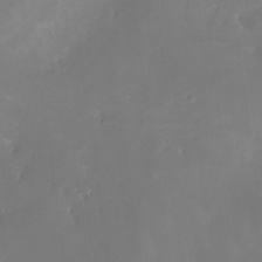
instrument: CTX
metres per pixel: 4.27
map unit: Nhe
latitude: -26.5006
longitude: -110.5924
